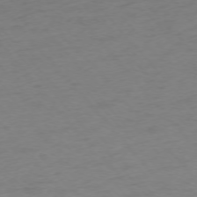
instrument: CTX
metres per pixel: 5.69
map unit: Ap
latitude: -75.5777
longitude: -65.9150
